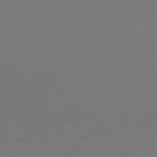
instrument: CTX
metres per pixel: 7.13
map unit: Hpe
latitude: 76.2522
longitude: -133.2726
